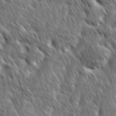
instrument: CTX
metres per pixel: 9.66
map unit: Ave
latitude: 8.9892
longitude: -105.9717
